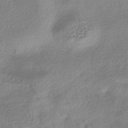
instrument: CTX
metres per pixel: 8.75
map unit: HNhu
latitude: -41.0108
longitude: 92.0283
